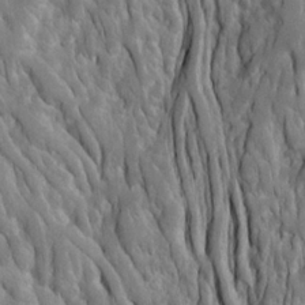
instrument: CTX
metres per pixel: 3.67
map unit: Ave
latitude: 22.9703
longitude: -132.5924
